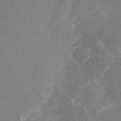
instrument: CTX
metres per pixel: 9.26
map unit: Nhu
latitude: -16.8597
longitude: -57.2914
